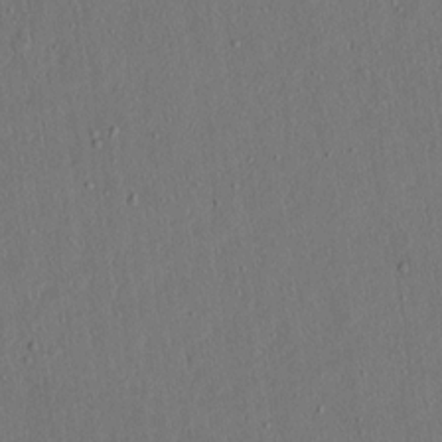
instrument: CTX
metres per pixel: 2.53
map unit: lAvf
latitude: 7.7827
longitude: 168.2550
